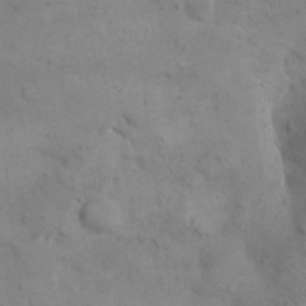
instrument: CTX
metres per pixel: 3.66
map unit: eHh
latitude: 15.0648
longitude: -67.3103
